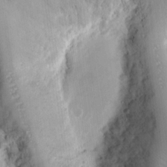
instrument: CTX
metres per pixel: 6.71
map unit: Ht
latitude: 9.4049
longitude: -74.5357
